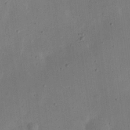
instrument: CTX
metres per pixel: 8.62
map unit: eHh
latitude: 24.5545
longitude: -68.6869
